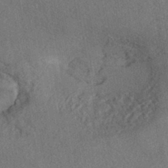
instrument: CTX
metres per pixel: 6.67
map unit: eHh
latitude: -42.0661
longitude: 120.9541
